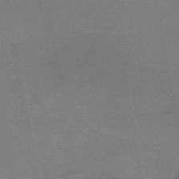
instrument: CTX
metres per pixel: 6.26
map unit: HNb
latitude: -47.0297
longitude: -39.6505
